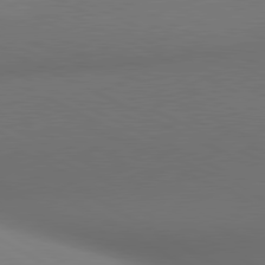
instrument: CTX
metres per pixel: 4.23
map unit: lApd
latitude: 80.8947
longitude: 137.5966
